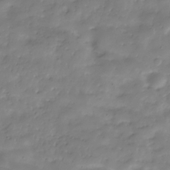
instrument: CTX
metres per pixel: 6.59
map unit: Hve
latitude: -31.1053
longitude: 90.2551
